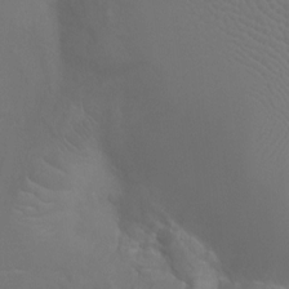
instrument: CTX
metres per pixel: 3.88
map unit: Ht
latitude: -10.0094
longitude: -20.6302
